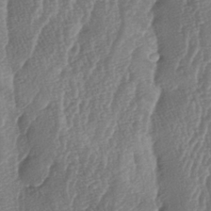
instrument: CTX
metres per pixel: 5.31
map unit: lAa
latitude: -6.1417
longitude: -129.7638
